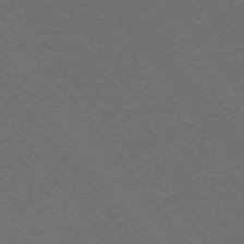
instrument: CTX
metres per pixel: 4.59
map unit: Ap
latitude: -75.8045
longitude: -74.8758
